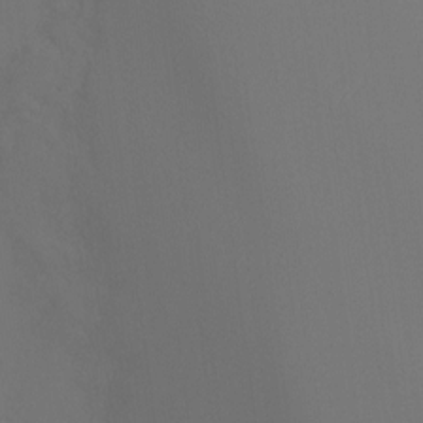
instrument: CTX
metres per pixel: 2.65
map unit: Ht
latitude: -15.6722
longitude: -42.3467
